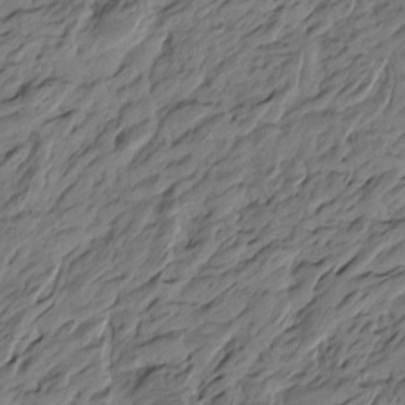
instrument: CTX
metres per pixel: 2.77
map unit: Htu
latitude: -6.0472
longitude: -179.0459
